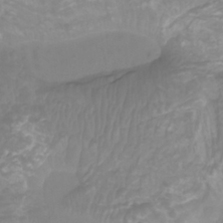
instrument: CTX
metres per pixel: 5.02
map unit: Nhu
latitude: -9.9745
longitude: -75.3293
